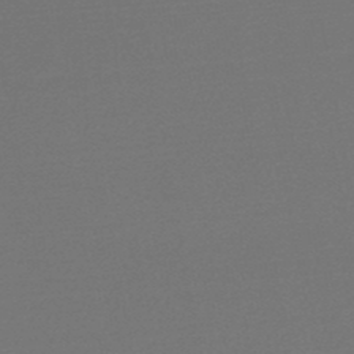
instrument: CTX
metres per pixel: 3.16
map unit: HNb
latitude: -47.6533
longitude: 57.9745
